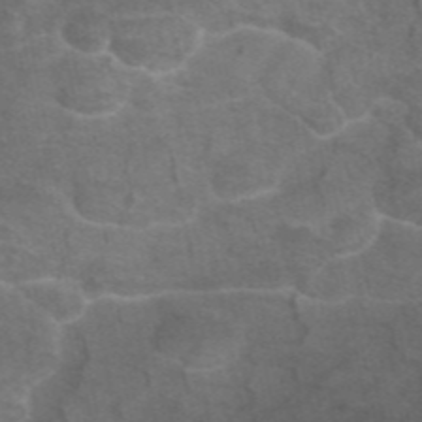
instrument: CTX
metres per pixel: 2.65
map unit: eAb
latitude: 46.4223
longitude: 102.0094
